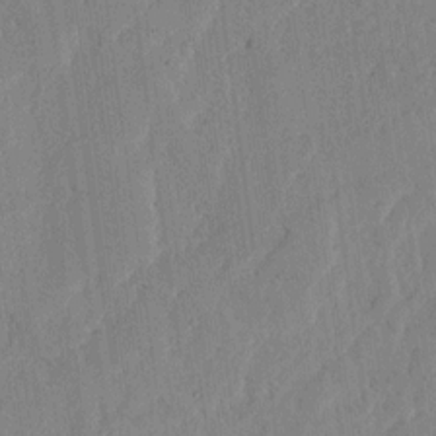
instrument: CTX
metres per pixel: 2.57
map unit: lHvf
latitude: 17.9528
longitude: -116.2712
